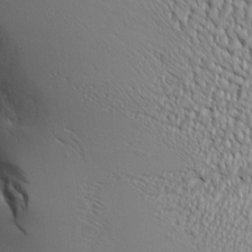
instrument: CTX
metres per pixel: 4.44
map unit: Aa
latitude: 8.6113
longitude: -129.3293
